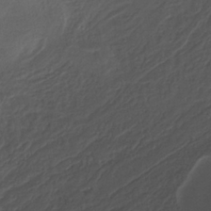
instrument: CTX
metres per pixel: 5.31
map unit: ANa
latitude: -38.0850
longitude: 94.6896
